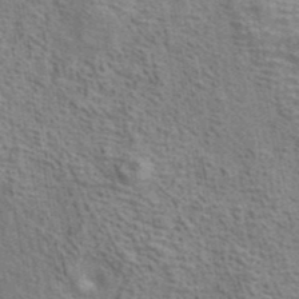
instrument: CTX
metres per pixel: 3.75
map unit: ANa
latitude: 41.8772
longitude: 13.5588
